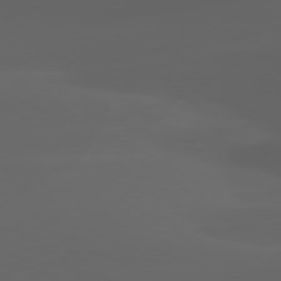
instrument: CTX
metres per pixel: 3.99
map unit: lApd
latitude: 80.1011
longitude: -94.2712
